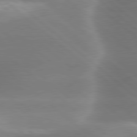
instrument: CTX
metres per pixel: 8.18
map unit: lApd
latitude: 79.7828
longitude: -116.8758
